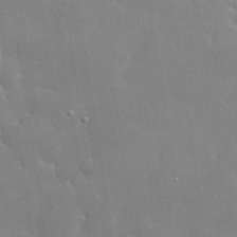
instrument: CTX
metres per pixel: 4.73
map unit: lHvf
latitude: 31.4994
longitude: -93.2915
